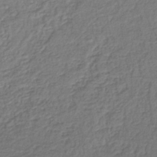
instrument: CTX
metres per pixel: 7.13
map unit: lHb
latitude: -40.7085
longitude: 61.8233
